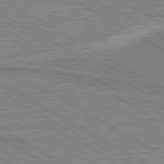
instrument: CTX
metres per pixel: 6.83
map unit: lApd
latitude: 80.6113
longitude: 142.7274
